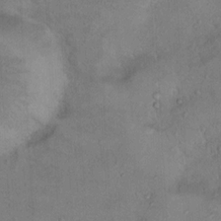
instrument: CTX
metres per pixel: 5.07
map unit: Nhu
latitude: 13.1403
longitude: -27.0270
